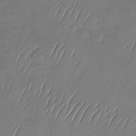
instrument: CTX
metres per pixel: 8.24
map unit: Nhu
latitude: -29.3888
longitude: -58.9325
